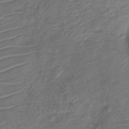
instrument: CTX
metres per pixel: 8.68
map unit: Nve
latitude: -19.7478
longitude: 105.7855
